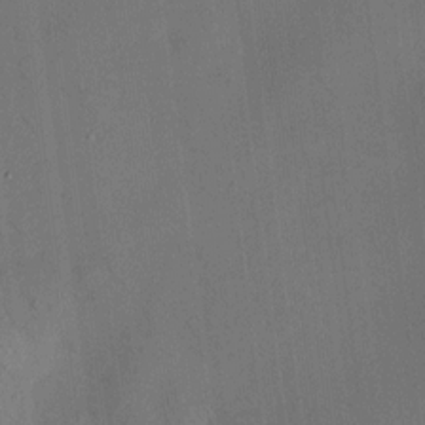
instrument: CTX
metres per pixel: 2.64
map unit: HNhu
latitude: 12.3845
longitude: 11.1242
